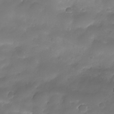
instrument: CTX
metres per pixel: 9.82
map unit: Nhe
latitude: -34.4251
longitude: -146.1578
